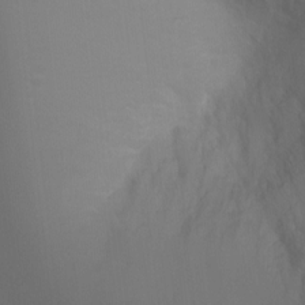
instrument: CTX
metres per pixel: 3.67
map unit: Ht
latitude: -3.3509
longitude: -25.7827
